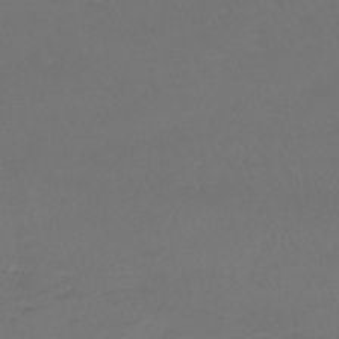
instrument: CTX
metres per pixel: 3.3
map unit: lHb
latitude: -43.3509
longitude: 73.3509
